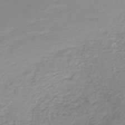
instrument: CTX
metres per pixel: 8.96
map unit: lHb
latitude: -46.3117
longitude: 64.7652
